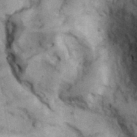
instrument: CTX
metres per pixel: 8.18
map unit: eHh
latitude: 38.1578
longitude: -67.1214
